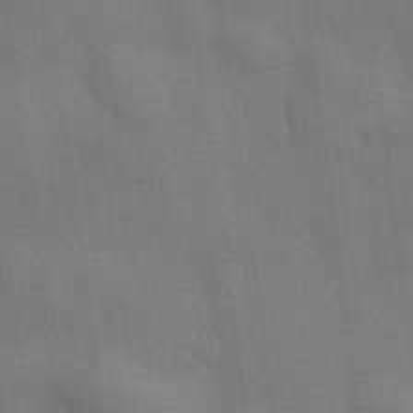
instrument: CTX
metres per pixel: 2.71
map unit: lHvf
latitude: 21.8961
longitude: 146.5196
